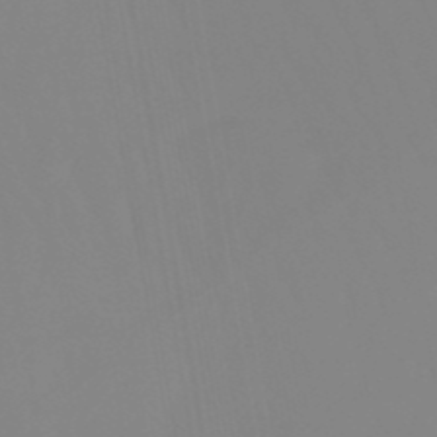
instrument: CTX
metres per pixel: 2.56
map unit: lHb
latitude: -49.6722
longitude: 74.2740
